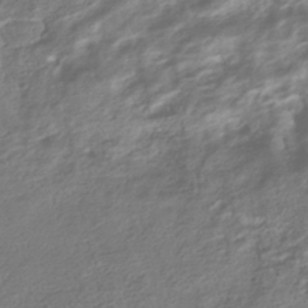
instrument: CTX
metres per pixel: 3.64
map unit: HNhu
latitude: -41.8800
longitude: 99.4832
